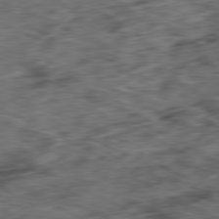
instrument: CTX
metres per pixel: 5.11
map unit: Ap
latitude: -80.9542
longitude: -72.6302
